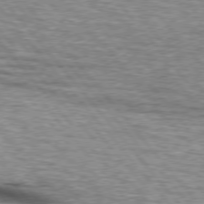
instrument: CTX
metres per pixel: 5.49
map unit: lApd
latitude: 76.1200
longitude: -60.1955
